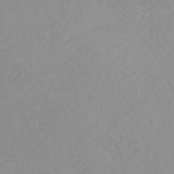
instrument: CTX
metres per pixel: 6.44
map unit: ANa
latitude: 42.9325
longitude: 27.1620
